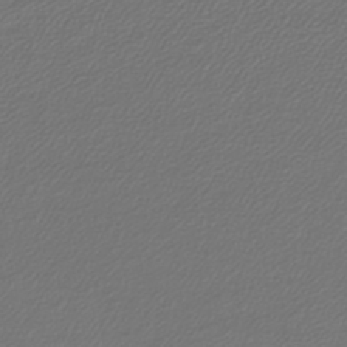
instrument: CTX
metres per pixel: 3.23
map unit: lHb
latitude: -42.8219
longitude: 61.3132
